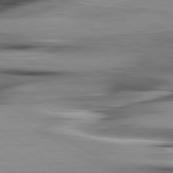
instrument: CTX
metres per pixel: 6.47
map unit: lApd
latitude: 80.4601
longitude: -121.8773
